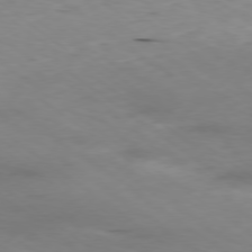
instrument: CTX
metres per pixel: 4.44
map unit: Ap
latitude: -79.1053
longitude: -73.2159
